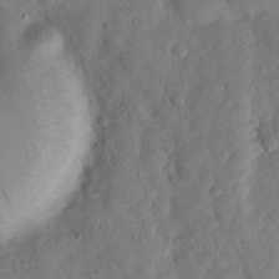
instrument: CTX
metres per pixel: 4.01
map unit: Nhu
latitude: 18.3845
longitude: -76.7813
